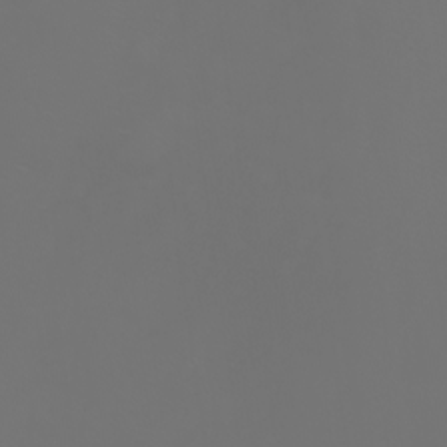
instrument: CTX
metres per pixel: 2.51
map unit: Nhu
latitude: -7.7099
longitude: -73.8584
